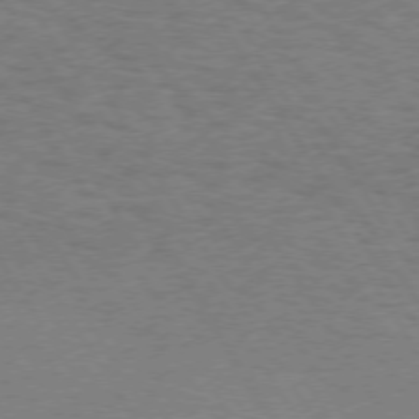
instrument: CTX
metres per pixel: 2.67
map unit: Hpe
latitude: 72.8380
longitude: -129.5749
